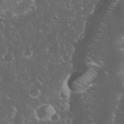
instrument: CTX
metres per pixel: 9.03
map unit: eHh
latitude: 33.8772
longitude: -61.9906
